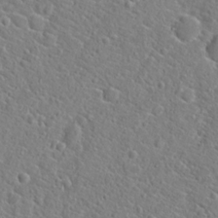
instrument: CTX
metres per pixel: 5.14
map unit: Hto
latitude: 20.8758
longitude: -45.0080
